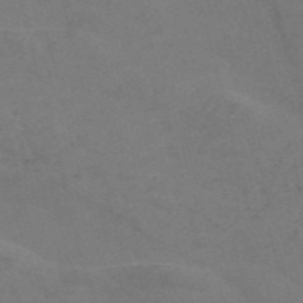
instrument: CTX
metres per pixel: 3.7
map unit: Nve
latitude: -58.3306
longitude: 51.5588
